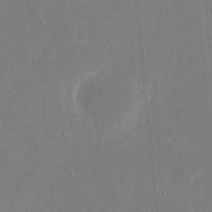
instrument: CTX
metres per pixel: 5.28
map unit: eHh
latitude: 20.4979
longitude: -68.1200
